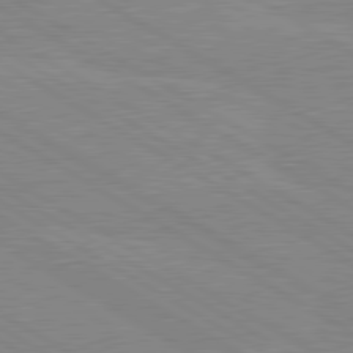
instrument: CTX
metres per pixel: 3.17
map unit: lApd
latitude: 80.1011
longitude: -126.4601
